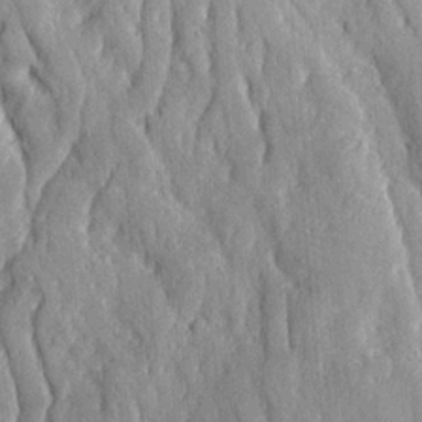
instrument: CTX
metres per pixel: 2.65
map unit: Ave
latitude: 22.9325
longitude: -133.7828
